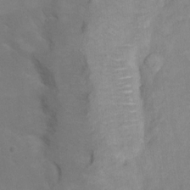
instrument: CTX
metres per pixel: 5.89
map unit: Hto
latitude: 7.7450
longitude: -36.4601
